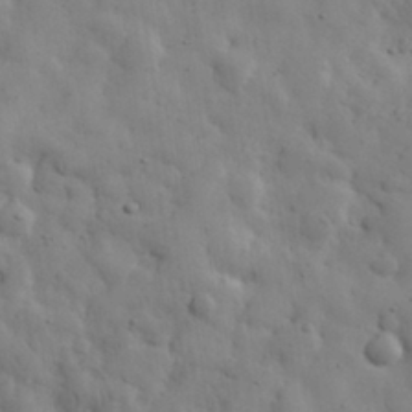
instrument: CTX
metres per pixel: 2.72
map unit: eHh
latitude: 31.7450
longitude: -72.8191
